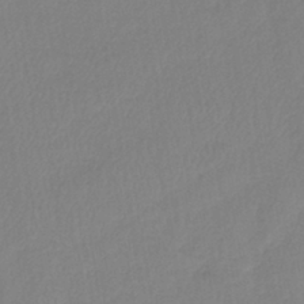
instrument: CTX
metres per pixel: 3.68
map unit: lHb
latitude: -41.2565
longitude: 74.5763
